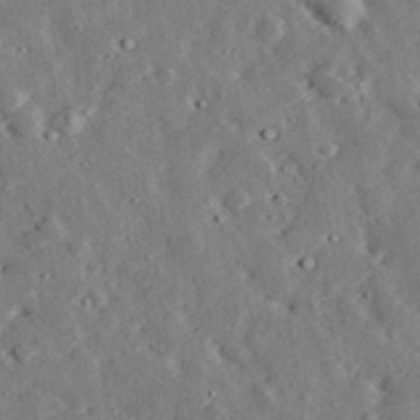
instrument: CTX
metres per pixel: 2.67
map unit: lHvf
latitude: 33.0836
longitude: -83.2725
